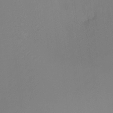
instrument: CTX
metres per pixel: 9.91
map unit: Ht
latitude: -15.5777
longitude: -48.9514
